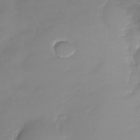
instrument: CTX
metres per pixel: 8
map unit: Nhu
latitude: -26.1038
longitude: -57.7827
